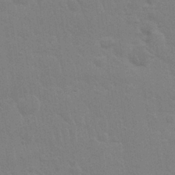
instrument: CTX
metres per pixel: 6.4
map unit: Nhu
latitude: 28.1767
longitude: -64.2334
